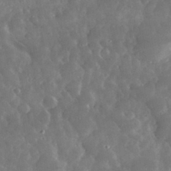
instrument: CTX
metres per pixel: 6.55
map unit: eHh
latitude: 32.0255
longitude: -69.6505
